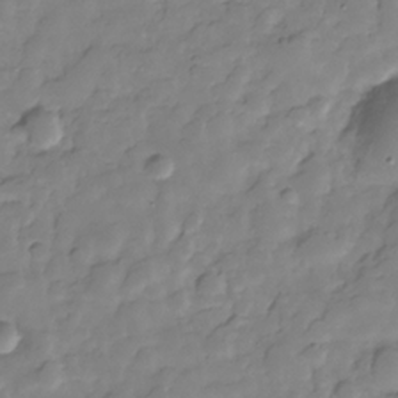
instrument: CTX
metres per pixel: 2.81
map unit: Hve
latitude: -29.1431
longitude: 91.7856
